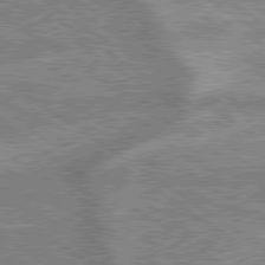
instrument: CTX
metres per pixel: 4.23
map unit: lApd
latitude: 79.2348
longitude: -170.2333
